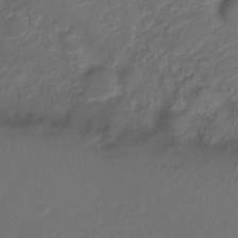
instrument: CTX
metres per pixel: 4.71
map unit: Nve
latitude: -20.1039
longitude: 104.8219
